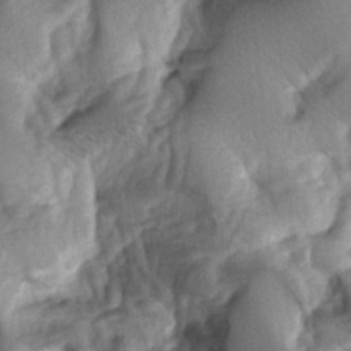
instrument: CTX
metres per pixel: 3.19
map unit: lAa
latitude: -5.9178
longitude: -126.5546
